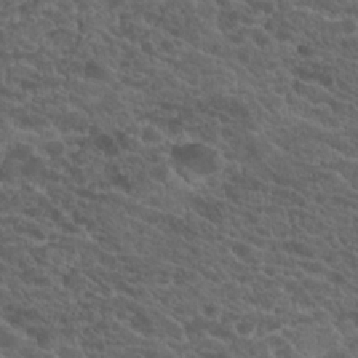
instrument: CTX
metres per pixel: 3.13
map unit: Hto
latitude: 19.6127
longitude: -34.7057
